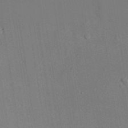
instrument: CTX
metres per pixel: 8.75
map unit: lAvf
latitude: 27.3482
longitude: -109.4804
